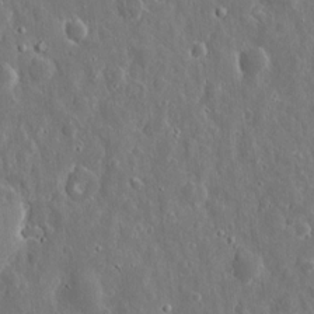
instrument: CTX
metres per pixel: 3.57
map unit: eHh
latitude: 11.9339
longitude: -73.1593
